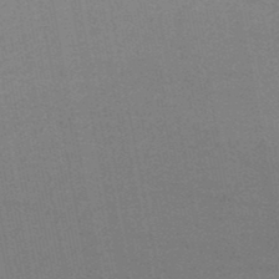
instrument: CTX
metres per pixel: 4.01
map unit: HNb
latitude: -47.5777
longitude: 58.7652
